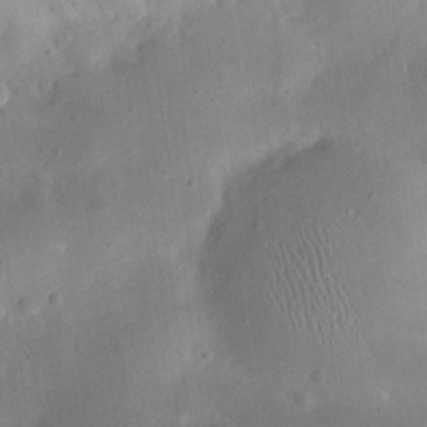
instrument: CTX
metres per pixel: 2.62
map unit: eHh
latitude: 25.8394
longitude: -68.0255
